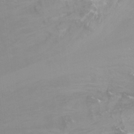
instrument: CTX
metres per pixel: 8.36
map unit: Ht
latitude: -9.7478
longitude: -37.5749
